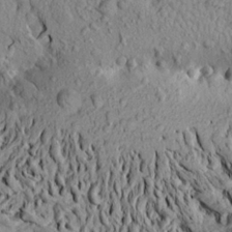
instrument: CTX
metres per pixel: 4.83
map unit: Aa
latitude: 20.7435
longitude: -149.6883
